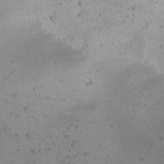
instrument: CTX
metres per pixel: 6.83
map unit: Nhu
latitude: 22.3278
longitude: -72.1767
